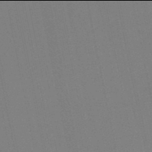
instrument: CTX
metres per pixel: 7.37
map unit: eHb
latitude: -50.0094
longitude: 72.2928
